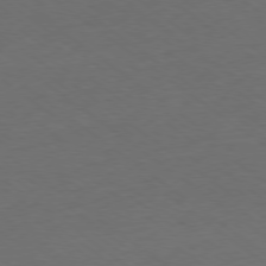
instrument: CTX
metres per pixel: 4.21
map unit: Ap
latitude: -78.9730
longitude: -97.1592
